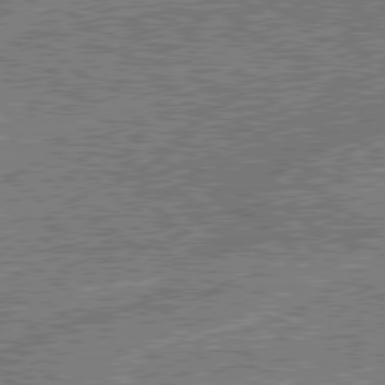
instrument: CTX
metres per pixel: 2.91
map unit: lApd
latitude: 79.1026
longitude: -143.8395
